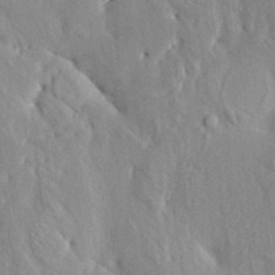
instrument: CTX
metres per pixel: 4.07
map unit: HNhu
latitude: 4.9892
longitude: 10.3873
